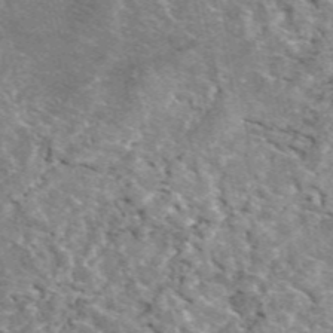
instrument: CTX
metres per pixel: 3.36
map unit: eAb
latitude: 49.6505
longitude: 112.8597
